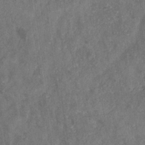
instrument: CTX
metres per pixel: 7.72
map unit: eHb
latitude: -29.7667
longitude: 69.1809
